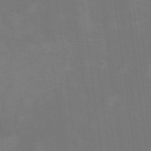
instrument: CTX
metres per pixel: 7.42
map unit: Nhu
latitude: -8.1984
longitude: -84.9703
